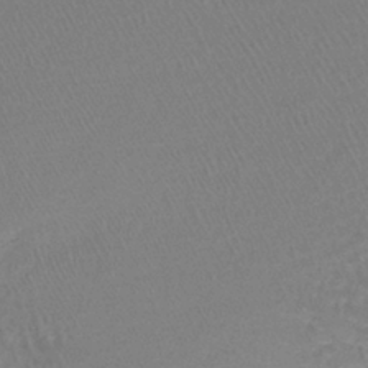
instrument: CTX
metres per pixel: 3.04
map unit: lHb
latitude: -41.8044
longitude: 58.9919
